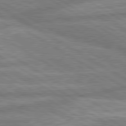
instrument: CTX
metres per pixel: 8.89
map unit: lApd
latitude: 80.2900
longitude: -167.5560
